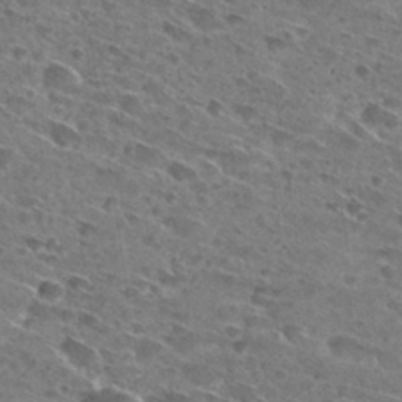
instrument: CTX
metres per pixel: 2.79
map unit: Hto
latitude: 29.7449
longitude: -44.8947
